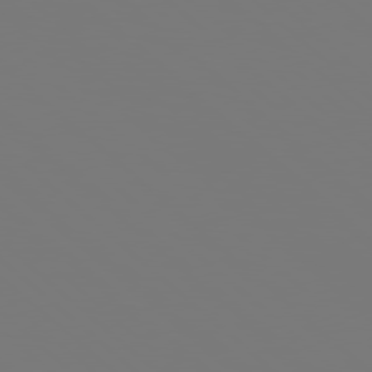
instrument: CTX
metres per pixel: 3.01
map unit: Hpe
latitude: 78.1389
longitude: -162.9703
